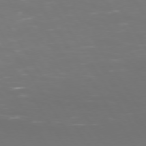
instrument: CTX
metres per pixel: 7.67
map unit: Hpe
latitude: 73.2159
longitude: -127.0648
